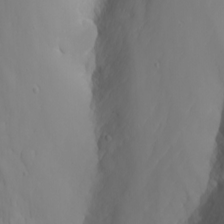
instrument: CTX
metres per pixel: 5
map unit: Nhu
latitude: -7.1431
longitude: -88.1389
